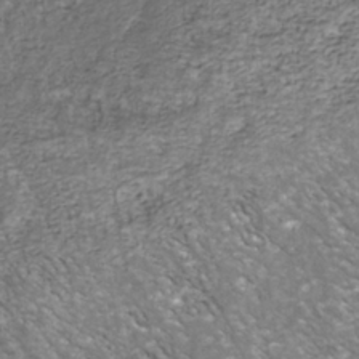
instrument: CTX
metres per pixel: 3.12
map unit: Nhu
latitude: -38.9542
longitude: -81.5371
